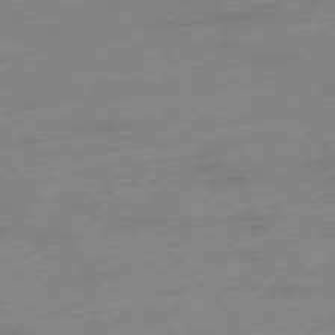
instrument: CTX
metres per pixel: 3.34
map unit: Hpe
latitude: -76.3684
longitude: -14.3468
